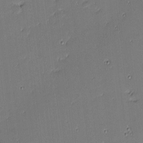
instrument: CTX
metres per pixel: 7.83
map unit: eHh
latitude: -3.6721
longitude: -81.7639
